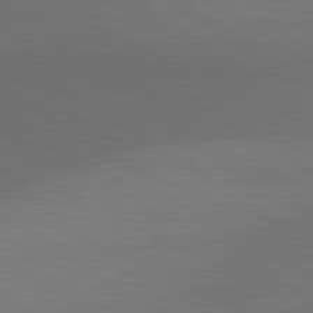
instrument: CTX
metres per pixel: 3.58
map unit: lApd
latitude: 80.9325
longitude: 161.3132
